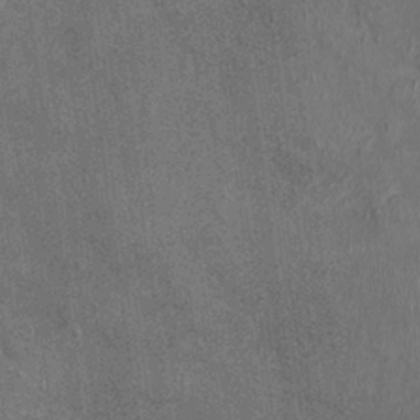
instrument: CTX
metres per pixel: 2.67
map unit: Nhu
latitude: -0.6708
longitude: -15.5183
